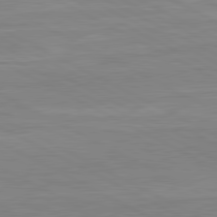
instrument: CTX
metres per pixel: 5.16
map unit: lApd
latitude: 80.8947
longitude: 170.8408
